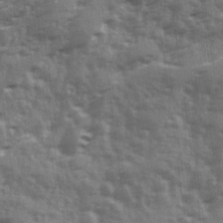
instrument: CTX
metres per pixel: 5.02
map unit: Ave
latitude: 12.7624
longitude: -103.1781
